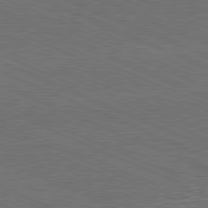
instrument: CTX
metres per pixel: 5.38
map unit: Hpe
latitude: -82.2172
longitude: 18.9542
